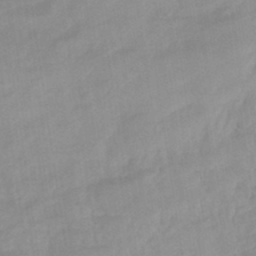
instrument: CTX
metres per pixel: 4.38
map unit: eHb
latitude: -44.3873
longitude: 84.8785
